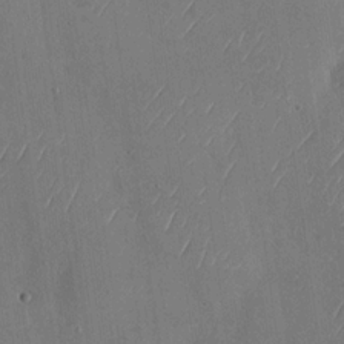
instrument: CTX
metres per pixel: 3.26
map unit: Nhu
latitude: -29.0675
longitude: -59.7450
